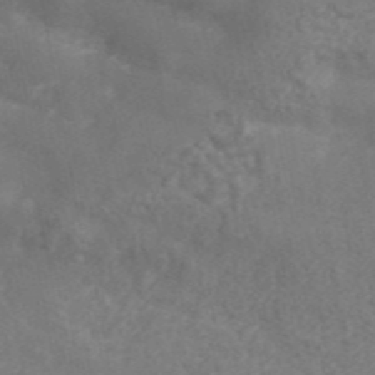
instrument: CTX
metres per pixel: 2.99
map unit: ANa
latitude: 45.3104
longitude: 26.9919
